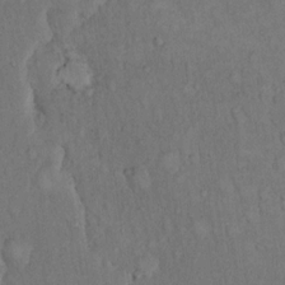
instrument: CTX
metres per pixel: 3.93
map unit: Hto
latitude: 14.7247
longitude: -61.7638
